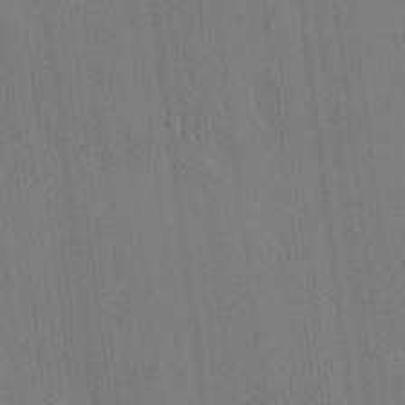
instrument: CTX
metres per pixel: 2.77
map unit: HNhu
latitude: 7.6316
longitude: 15.6344
